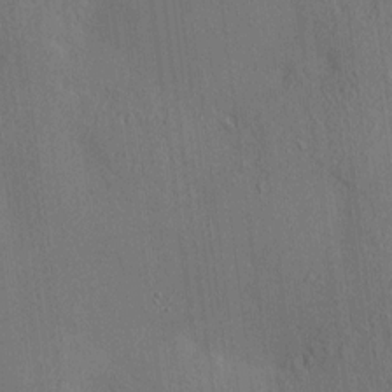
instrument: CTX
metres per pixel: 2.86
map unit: HNhu
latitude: 12.6113
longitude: 10.3684
